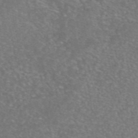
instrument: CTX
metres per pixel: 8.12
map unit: eAb
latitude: 46.8569
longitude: 115.3887
